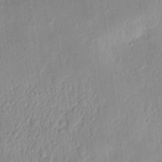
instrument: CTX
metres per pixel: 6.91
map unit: eHh
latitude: 8.9892
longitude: -72.2334
